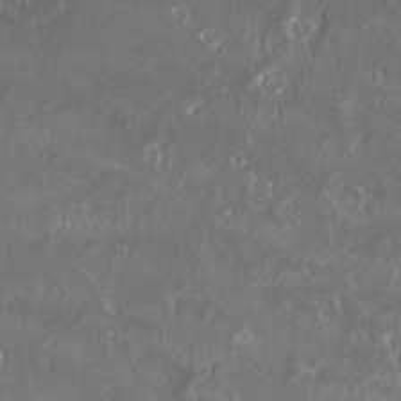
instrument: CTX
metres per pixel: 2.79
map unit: HNhu
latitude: -2.4817
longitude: 11.1431
